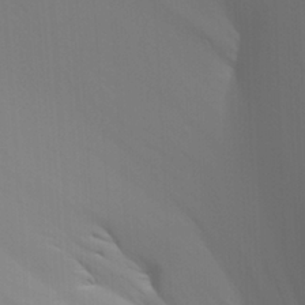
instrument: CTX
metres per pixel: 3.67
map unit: Aa
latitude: 25.8394
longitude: -131.2348
